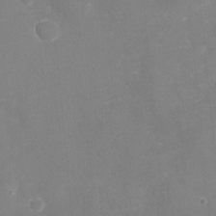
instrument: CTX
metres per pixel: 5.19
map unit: Nhu
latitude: -29.2376
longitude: -64.8191
